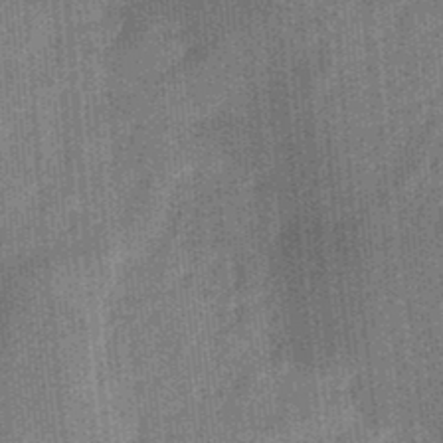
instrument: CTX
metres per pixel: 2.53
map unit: eHb
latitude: -30.9164
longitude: 73.7666
